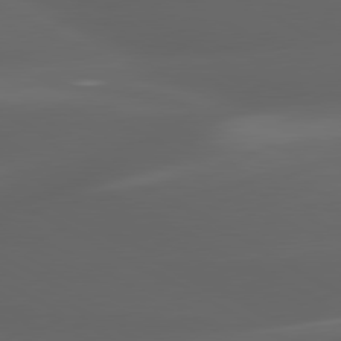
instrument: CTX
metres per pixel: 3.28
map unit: lApd
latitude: 80.4223
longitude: -145.1025
